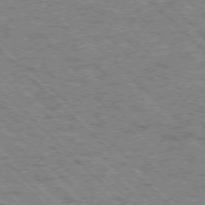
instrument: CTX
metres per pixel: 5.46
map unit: Ap
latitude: -76.1228
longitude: -80.1767
